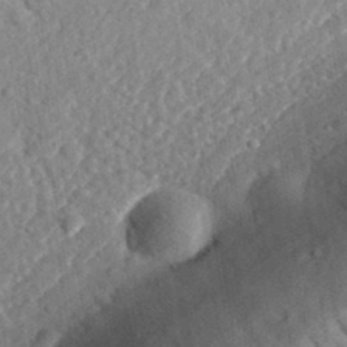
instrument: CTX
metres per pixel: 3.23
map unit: eHh
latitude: 36.1389
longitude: -78.8380
